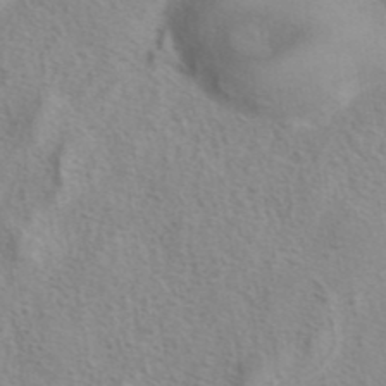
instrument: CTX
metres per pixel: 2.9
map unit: eAb
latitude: 41.2536
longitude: 104.9164
